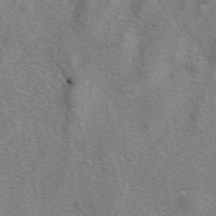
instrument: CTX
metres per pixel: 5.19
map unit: eAb
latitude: 41.1214
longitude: 105.7855
